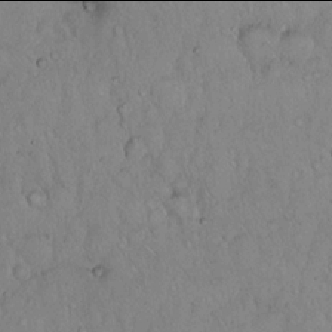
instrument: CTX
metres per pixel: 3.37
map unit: Hto
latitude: 13.9906
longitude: -57.0080
